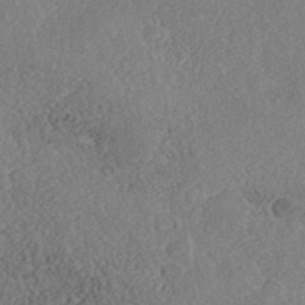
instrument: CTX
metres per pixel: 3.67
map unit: Nhe
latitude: -41.1809
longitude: -111.1592
